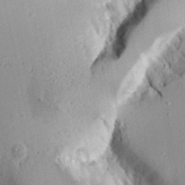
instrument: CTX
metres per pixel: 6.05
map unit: Aa
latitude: 16.9325
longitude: -124.8191
